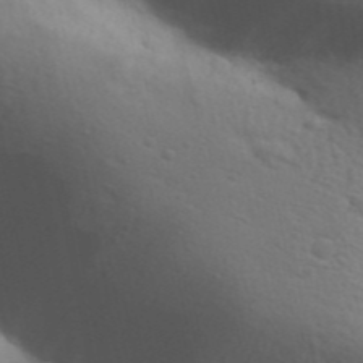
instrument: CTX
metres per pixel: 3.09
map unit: Aa
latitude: 31.3104
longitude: -146.4979
